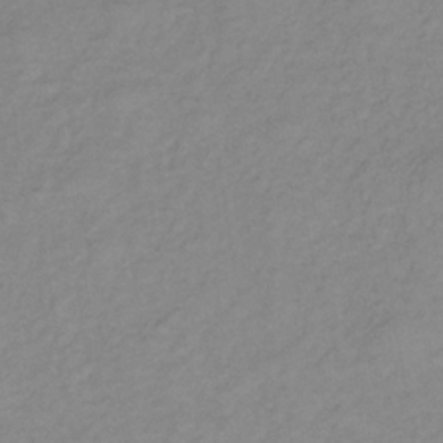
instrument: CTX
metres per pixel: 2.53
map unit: lHb
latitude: -36.1983
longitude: 70.6519
